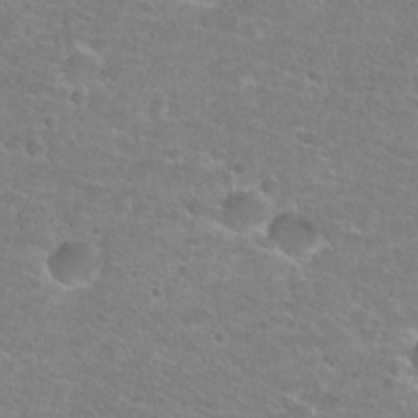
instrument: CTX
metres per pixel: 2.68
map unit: Hto
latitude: 25.2725
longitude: -48.3845
